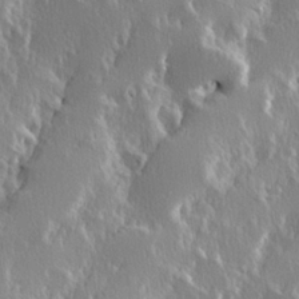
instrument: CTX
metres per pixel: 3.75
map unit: Hve
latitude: 23.4048
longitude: 146.1794
